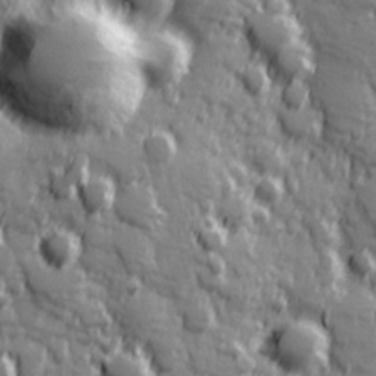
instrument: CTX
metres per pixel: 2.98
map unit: Hve
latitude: 25.4804
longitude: 146.6140
